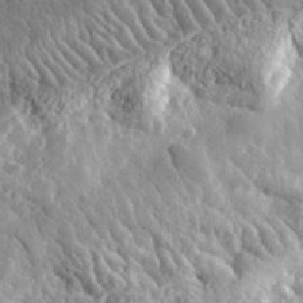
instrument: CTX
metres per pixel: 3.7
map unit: lHvf
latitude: 34.6490
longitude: -87.1025
